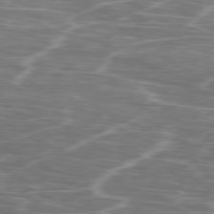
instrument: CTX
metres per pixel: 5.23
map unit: Ap
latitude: -79.7477
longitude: -73.4616
